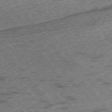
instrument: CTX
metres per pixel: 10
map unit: Ap
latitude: -76.1228
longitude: -78.8191
